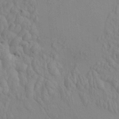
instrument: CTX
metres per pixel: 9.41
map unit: HNhu
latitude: 6.9892
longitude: 13.1053
